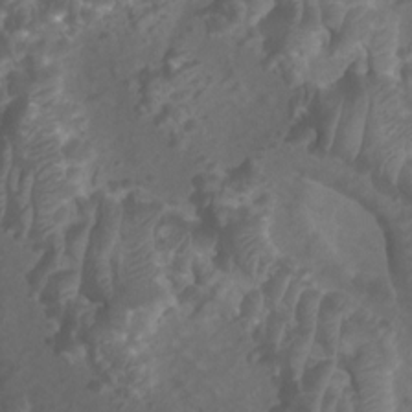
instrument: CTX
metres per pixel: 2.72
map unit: Htu
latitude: 3.6505
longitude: -20.4412
